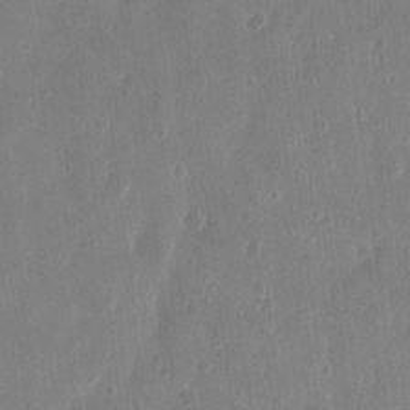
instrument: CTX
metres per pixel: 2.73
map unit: eHh
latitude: 13.9150
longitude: -71.9339
